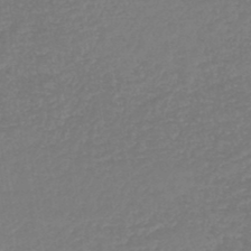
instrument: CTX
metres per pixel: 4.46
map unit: lHb
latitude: -44.7463
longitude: 59.9178
